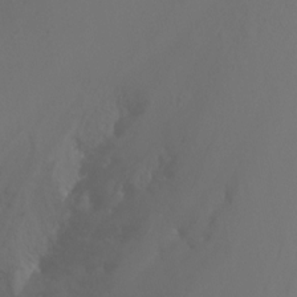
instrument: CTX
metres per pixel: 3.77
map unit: Nhu
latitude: -13.6911
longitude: -59.9150
